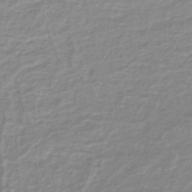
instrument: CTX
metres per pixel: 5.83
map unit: lHb
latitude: -41.4076
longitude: 63.1242
